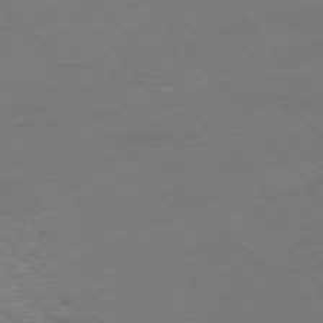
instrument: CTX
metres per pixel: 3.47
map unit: Hpe
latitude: -76.2928
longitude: -15.7072
